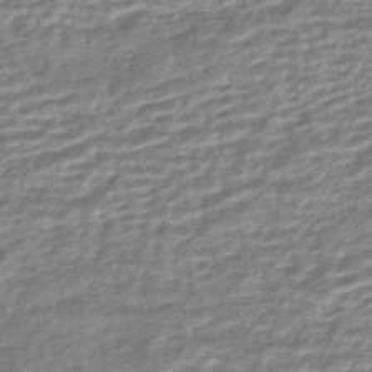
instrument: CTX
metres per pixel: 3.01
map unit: HNhu
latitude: -44.3306
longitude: 99.5777
